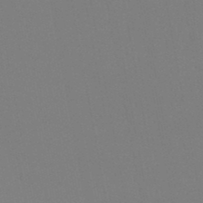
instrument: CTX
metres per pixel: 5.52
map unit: lHb
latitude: -47.1431
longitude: 68.4251
